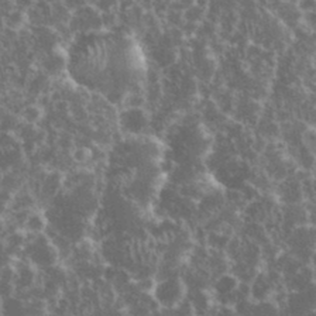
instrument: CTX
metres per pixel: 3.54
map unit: eHh
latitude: 34.3845
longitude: -60.4412
